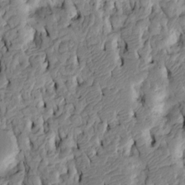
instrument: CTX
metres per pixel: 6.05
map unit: Htu
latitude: -4.4818
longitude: 156.5196
